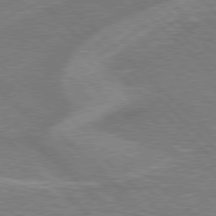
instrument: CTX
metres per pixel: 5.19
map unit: Hpe
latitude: 77.4426
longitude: -151.9528
